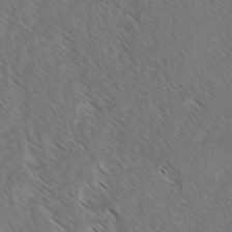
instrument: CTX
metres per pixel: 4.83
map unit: lAvf
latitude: -3.1242
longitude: -113.9150
